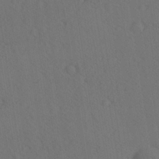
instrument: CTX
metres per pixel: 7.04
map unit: Ave
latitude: -8.6896
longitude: -121.0837
